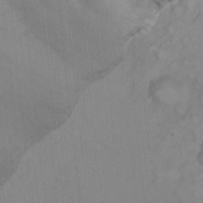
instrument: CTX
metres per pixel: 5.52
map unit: eHh
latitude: 22.6490
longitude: -62.8191
